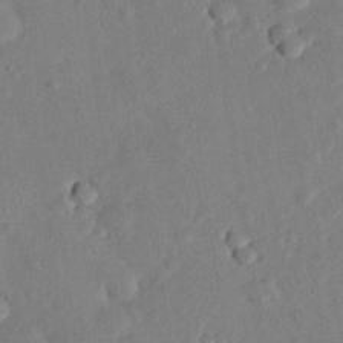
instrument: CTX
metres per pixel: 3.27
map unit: eHh
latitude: 26.5735
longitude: -81.0647
